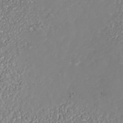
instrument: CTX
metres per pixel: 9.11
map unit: Nhe
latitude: -37.7666
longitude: -89.0081
